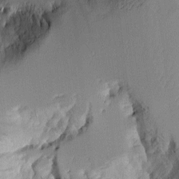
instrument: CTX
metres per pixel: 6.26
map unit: Aa
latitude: 10.5546
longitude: -126.7813
